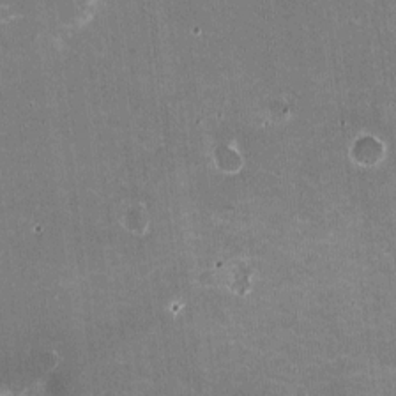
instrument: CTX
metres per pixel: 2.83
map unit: HNhu
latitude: -2.2550
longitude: -3.9339
